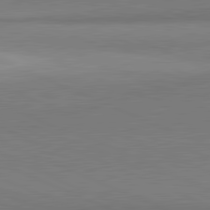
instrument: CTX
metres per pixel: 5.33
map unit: lApd
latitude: 81.8205
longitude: 161.4077
